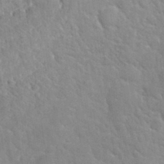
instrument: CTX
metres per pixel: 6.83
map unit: Hto
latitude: 35.5938
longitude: -50.6112
